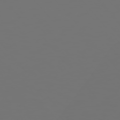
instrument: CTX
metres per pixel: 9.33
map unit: Hpe
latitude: 75.1403
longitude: -124.7813
